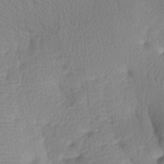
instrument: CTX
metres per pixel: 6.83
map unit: lAa
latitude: -8.3306
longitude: -124.3467
